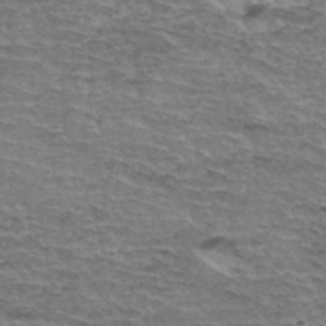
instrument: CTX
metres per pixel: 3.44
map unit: Hto
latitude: 35.6316
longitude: -44.8191
